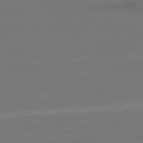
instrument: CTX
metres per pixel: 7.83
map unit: lApd
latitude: 79.6694
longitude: 163.2943
